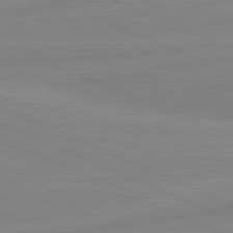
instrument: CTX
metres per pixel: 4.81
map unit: lApd
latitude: 81.6505
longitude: -173.4804
